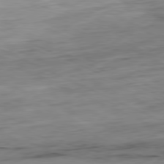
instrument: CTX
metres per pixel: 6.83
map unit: Ap
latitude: -81.2187
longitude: -71.7638
